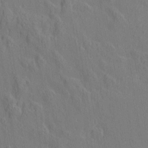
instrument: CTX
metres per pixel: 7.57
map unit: Nve
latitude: -7.3131
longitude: 173.6911
